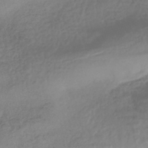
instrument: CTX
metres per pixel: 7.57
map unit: HNhu
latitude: -43.1242
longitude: 103.5588
